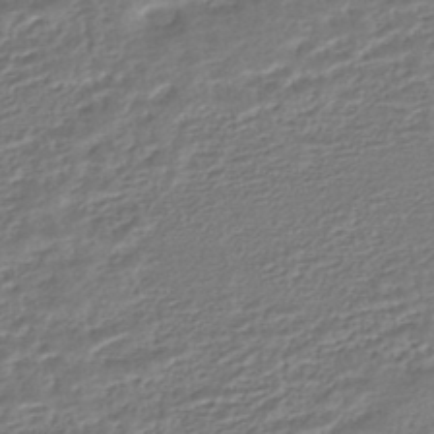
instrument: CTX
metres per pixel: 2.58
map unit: HNhu
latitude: -45.9745
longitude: 101.6343
